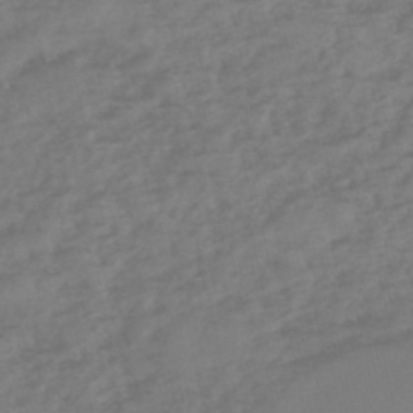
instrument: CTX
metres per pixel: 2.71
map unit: eHh
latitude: -51.1053
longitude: -24.8002
